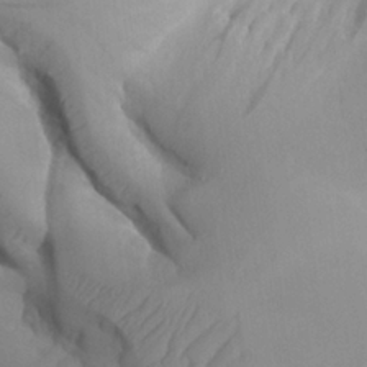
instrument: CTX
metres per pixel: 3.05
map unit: Aa
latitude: 25.1970
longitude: -128.1011
